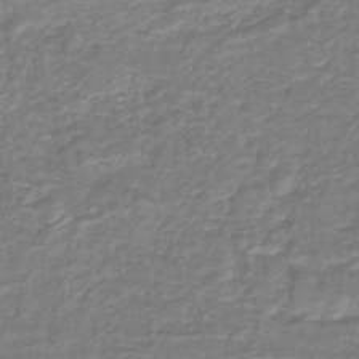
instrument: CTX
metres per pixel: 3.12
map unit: lHb
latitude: -39.2187
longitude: 58.6896
